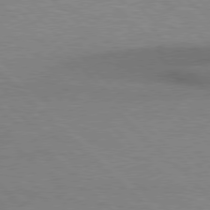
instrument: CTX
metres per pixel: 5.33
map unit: Hpe
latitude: 77.4048
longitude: -156.4034
